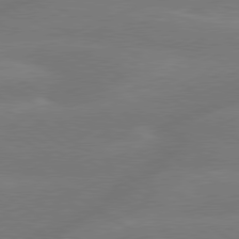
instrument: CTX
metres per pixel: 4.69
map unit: lApd
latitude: 79.4805
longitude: -143.1781
